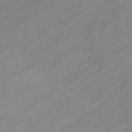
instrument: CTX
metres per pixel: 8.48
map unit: eHb
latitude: -37.8422
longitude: 79.6533
